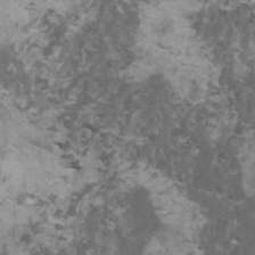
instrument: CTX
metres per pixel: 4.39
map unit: HNhu
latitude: 0.4601
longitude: 4.3495
